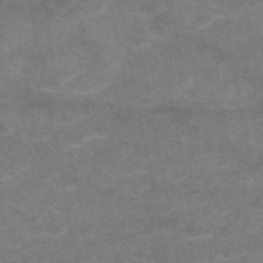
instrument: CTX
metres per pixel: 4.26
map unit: eAb
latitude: 48.4412
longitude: 122.5574
